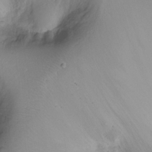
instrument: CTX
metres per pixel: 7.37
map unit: Ht
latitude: -18.4440
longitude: -44.2333
